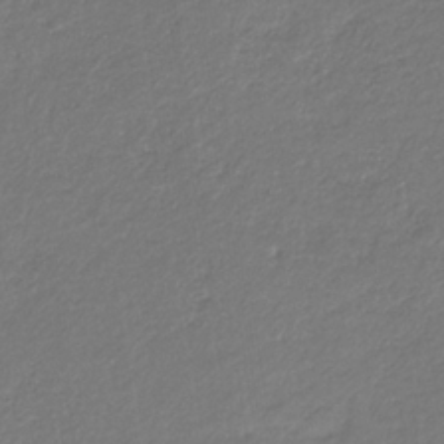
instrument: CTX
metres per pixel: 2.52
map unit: eHb
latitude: -31.1431
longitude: 67.4265
